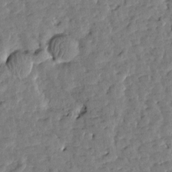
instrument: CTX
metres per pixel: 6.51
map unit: Htu
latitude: 0.6301
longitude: -179.6316
